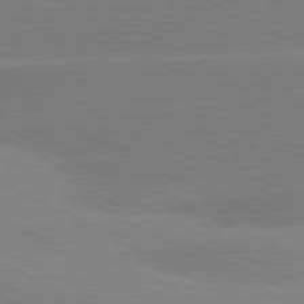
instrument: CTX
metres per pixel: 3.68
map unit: lApd
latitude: 80.9325
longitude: -154.1389
